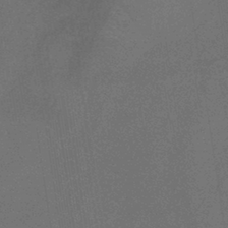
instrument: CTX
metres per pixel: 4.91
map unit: lHb
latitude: -38.5574
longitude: 60.8786
